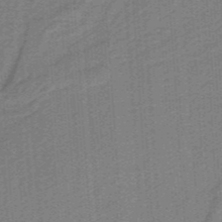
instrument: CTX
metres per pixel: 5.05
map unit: HNb
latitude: -38.8975
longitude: 54.1984
